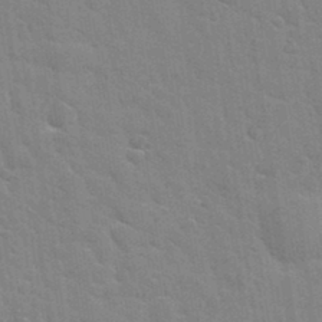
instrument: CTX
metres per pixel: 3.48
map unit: Hto
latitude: 34.2333
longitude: -51.6505
